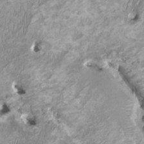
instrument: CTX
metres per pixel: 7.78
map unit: HNhu
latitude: 2.2144
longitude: -2.8002
